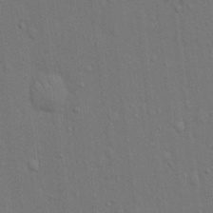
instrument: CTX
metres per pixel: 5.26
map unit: Hto
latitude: 15.1215
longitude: -57.7449
